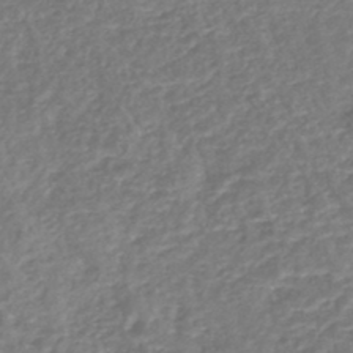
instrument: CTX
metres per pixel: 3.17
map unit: lHb
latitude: -45.6722
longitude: 73.3698
